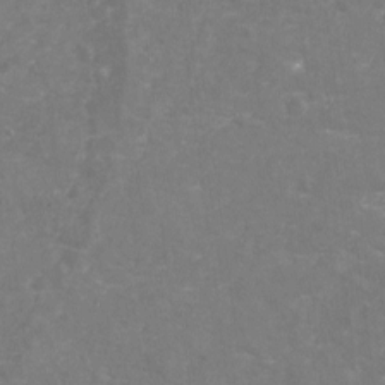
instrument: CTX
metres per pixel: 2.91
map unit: Nhu
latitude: -19.1998
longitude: -57.4993
